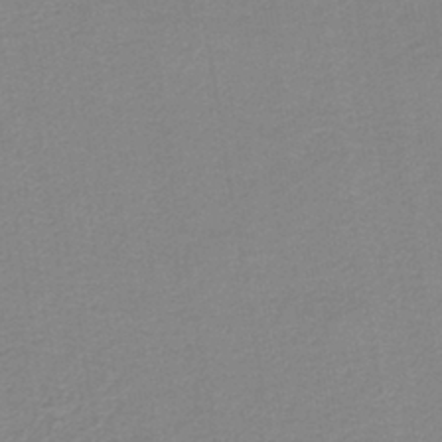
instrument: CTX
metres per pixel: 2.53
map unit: HNb
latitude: -40.0472
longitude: 51.0486
